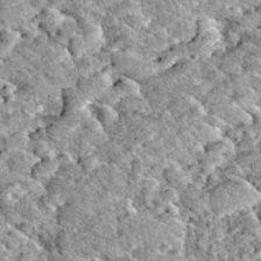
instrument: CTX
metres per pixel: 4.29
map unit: Hto
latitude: 35.5371
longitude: -52.2711
